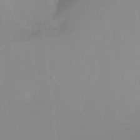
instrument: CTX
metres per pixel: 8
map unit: Ht
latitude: -9.0864
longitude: -37.9528
